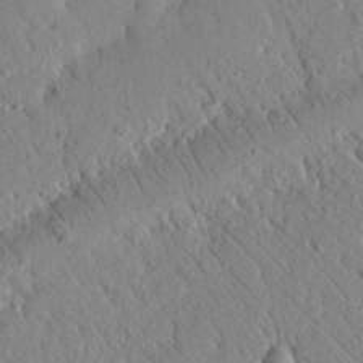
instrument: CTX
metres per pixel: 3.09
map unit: Nhu
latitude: 21.4238
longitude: -77.7071
